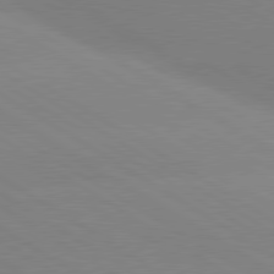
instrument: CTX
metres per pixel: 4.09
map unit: lApd
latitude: 80.1956
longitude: -152.1767
